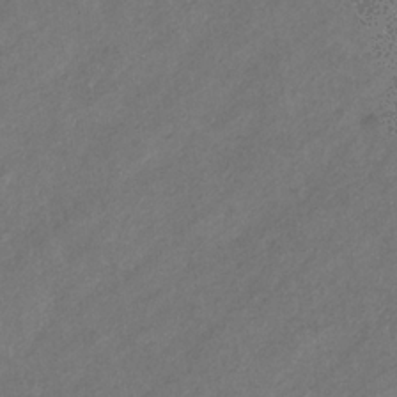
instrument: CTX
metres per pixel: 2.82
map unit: eHb
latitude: -31.2565
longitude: 70.6896
